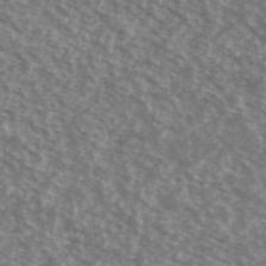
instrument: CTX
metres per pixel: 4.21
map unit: Ave
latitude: 39.0269
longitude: -111.1214
